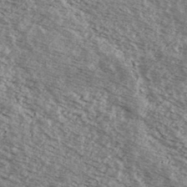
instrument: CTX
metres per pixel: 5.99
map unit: Ave
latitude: 38.9325
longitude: -109.2914
